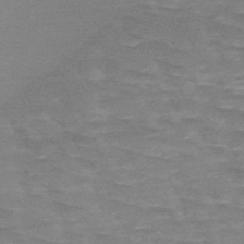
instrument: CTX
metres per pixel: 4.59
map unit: HNb
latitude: -48.7275
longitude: -49.0647
